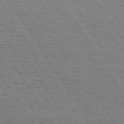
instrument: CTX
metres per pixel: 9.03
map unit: Hpe
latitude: 73.1593
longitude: -143.8583
